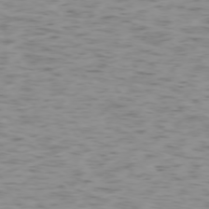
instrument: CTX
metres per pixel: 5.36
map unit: Ap
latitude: -75.1054
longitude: -79.6694
